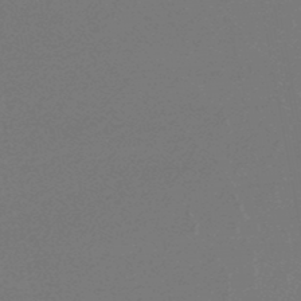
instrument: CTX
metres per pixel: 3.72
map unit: lHb
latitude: -48.3873
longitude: 66.0472
